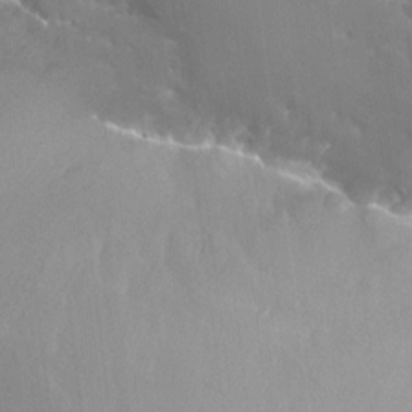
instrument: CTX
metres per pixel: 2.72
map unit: Nhu
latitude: -25.0486
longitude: -72.7247
